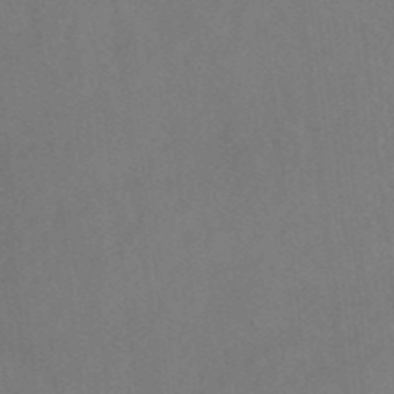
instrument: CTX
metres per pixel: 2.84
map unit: HNhu
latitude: -41.5588
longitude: 106.0094
